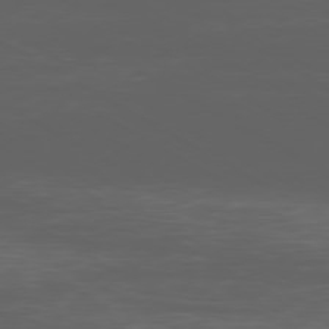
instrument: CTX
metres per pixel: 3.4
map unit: Ap
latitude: -79.8233
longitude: -92.1766
